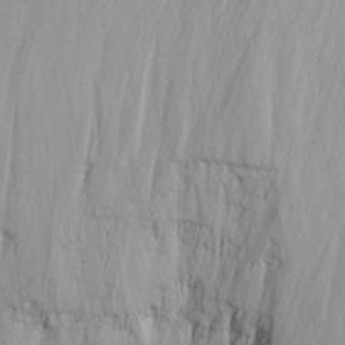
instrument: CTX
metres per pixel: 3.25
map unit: Nhu
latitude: -1.8612
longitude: -73.9151
